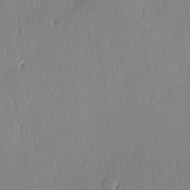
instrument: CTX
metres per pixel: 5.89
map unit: Hve
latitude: 25.3292
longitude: -93.5938
